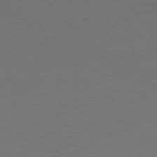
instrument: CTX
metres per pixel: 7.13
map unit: Ap
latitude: -77.4076
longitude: -83.2159
